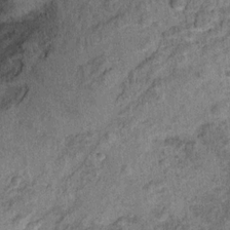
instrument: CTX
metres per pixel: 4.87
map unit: Ht
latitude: 10.2523
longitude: -39.1025
